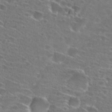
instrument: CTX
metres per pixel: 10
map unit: Hto
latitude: 26.7246
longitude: -46.0822
